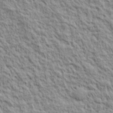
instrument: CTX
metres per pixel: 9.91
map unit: lHvf
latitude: 38.9325
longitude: -89.6127
